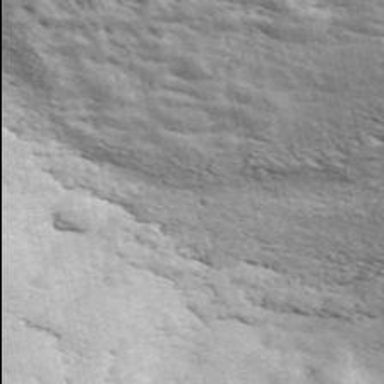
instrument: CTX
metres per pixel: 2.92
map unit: ANa
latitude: 49.5749
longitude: -81.9906
